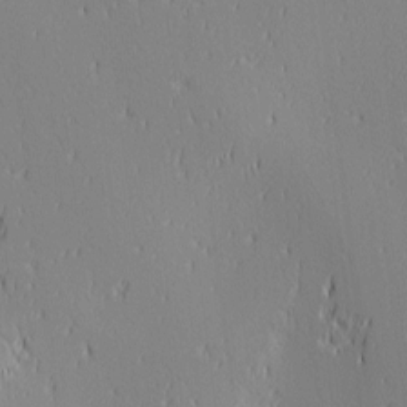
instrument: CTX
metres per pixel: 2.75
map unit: Ave
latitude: 2.8758
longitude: -114.3278
